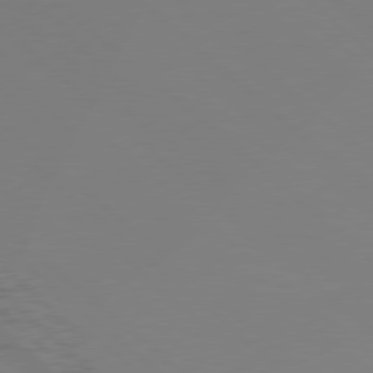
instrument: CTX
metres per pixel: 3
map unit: Hpe
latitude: 78.0822
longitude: -165.6505
